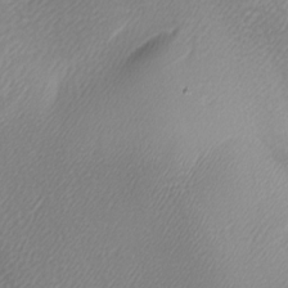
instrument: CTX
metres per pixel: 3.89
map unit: lAa
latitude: -6.2928
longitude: -122.1767
